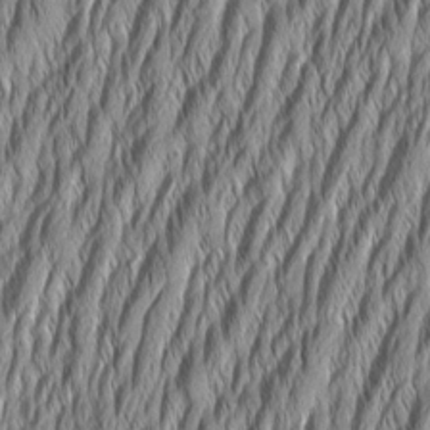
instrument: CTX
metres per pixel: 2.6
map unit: Aa
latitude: 7.6127
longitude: -130.5168
